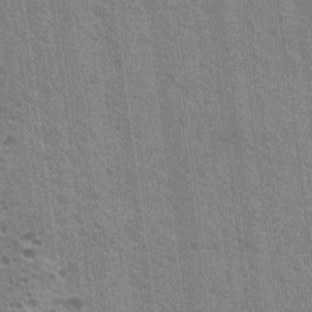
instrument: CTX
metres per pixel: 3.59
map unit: Nhu
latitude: 18.3089
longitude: -30.8758
